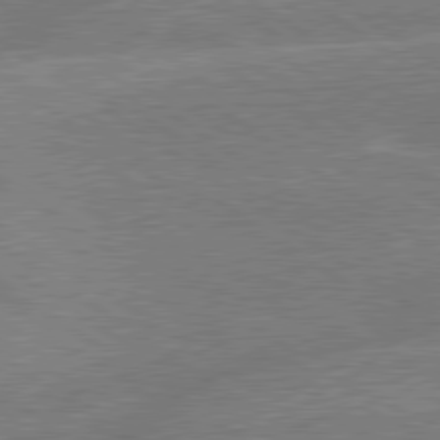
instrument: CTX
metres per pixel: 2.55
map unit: lApd
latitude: 79.4805
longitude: -145.4804
